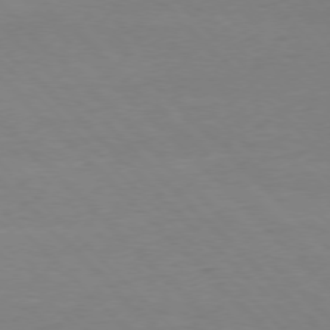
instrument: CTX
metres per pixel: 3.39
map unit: Ap
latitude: -77.2754
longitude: -92.5168
